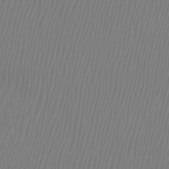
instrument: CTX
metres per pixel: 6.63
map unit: Htu
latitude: -8.6518
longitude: -74.7813
